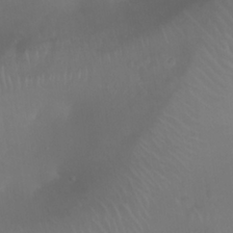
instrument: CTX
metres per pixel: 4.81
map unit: Nhu
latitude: 27.7450
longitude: -64.7057
